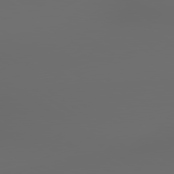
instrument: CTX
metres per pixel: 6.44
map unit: lApd
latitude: 79.8773
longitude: 164.5574
